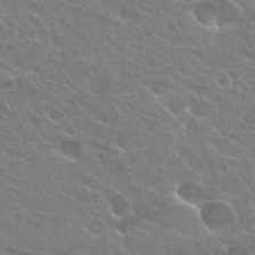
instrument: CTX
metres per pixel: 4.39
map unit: Hto
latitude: 25.2348
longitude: -37.9717
